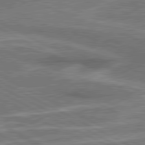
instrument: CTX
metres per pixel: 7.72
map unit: lApd
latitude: 80.7813
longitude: 141.1809
